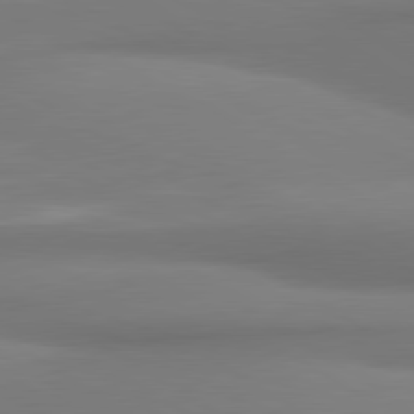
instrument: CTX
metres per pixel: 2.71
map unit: lApd
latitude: 80.2333
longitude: 175.3509
